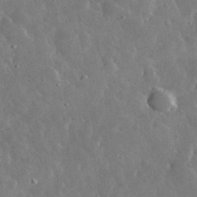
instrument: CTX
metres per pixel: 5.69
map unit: lHvf
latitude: 33.6883
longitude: -87.4615
